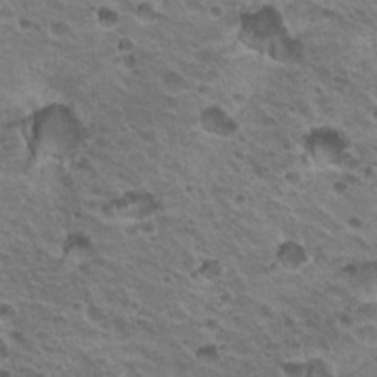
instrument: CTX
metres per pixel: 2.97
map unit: Nhu
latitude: 20.0255
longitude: -31.5371
